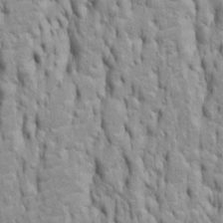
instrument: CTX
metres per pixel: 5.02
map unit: Htu
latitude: -5.6155
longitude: 151.2375
